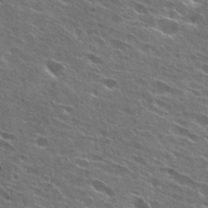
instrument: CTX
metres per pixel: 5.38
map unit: Hto
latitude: 27.8961
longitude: -44.4223
